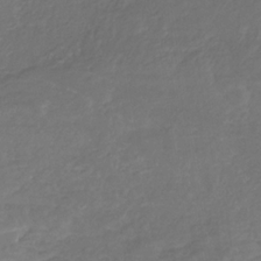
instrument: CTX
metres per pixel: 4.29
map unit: eHb
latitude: -30.0094
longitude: 65.2376
